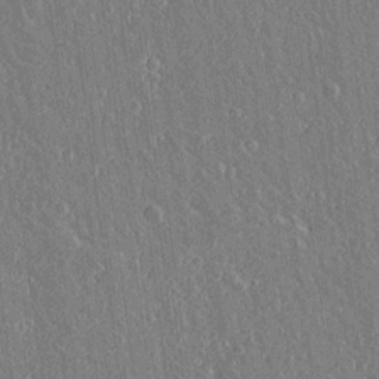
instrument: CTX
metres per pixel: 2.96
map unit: lAvf
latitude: 15.0270
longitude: -128.8380
